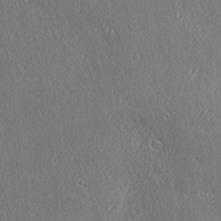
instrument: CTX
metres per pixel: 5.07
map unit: Ave
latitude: 22.1389
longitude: -136.4034
